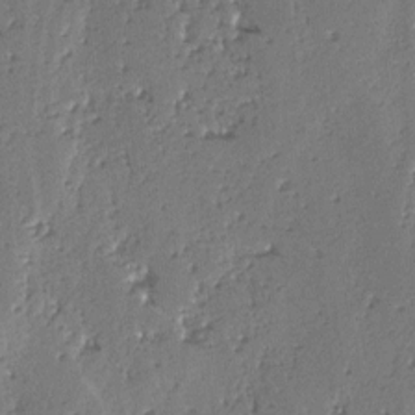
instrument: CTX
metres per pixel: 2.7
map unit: lAvf
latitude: -4.2361
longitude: -112.7435
